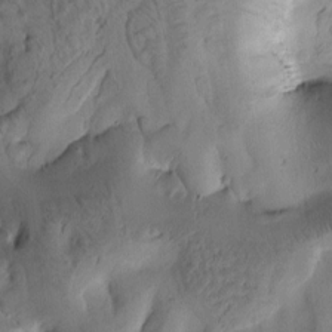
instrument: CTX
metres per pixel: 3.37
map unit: Htu
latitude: -3.2753
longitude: 169.7855
